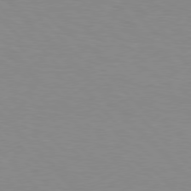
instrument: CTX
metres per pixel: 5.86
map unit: Hpe
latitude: 77.1025
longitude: -160.1578
